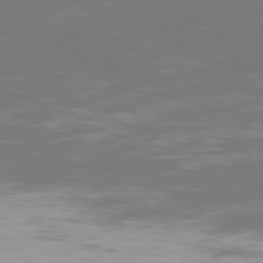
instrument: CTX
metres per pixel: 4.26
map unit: Ap
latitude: -79.1242
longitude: -60.6301
